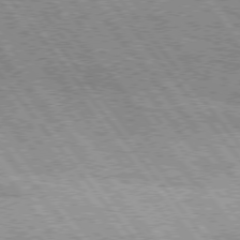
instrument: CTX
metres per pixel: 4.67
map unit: Hpe
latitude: 75.3671
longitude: -156.7813
